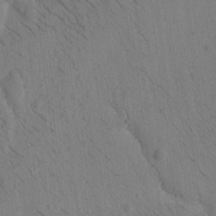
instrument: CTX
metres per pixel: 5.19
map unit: Htu
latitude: -1.0487
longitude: 172.5951
